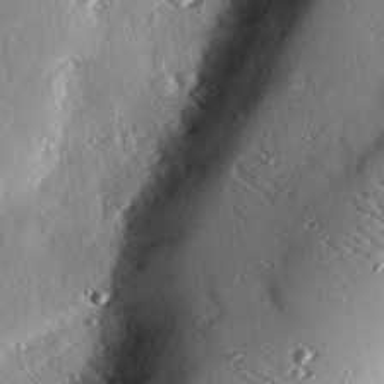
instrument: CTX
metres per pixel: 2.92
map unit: eHh
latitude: 23.1970
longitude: -89.7072
